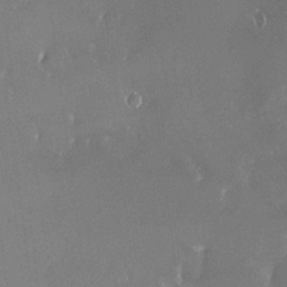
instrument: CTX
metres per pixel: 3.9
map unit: HNhu
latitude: -0.2551
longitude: 5.5210
